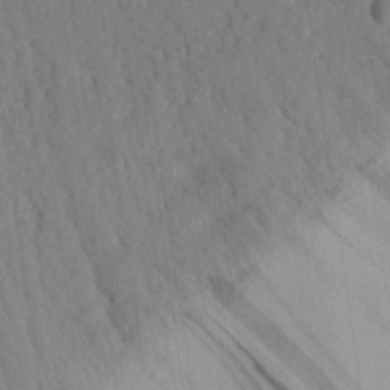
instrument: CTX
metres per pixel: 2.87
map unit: eHh
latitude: 28.1200
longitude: -79.4994
